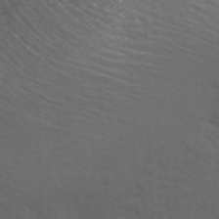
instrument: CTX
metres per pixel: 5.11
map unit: ANa
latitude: 41.6315
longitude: 28.1228
